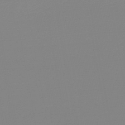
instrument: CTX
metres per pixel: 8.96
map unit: lHb
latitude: -48.1039
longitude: 65.2187
